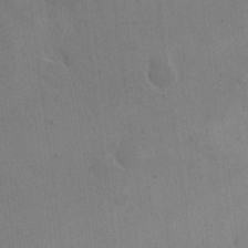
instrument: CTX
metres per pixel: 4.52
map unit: eHh
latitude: 18.4223
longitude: -67.4426
